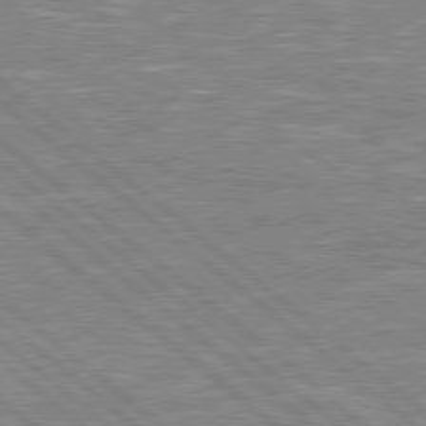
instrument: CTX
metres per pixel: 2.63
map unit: lApd
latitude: 78.8191
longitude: -157.7449
